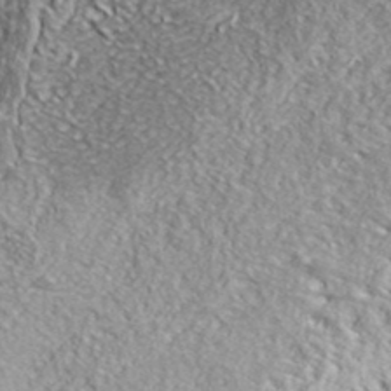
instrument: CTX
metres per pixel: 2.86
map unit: ANa
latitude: 39.7261
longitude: -91.1214
